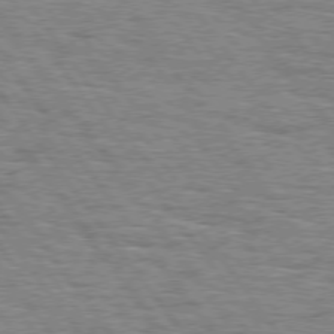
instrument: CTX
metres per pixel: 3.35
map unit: Hpe
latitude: 74.7435
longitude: -138.4412
